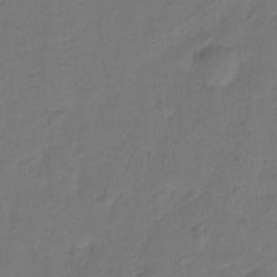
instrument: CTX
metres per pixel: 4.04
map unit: Hto
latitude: -1.7100
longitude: -34.5545
